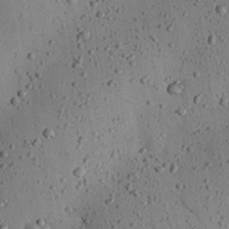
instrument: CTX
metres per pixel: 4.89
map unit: eHh
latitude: 24.6868
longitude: -71.8394
